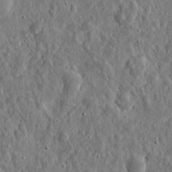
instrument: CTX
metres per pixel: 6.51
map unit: eHh
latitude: 10.6302
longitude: -73.5560
